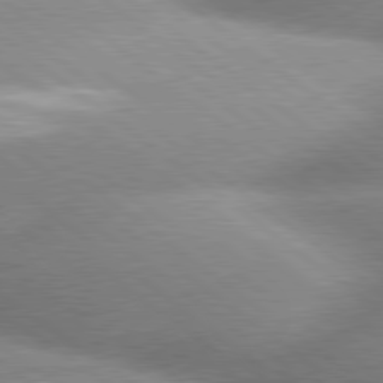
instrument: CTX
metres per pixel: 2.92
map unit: lApd
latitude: 80.0255
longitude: -160.9891
